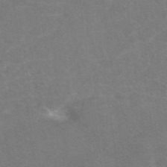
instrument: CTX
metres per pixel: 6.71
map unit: eAb
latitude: 47.6883
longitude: 115.4076
